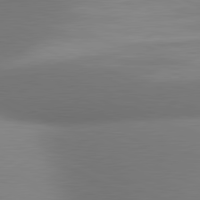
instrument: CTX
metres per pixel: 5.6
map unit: lApd
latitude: 80.9325
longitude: 131.3698
